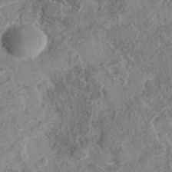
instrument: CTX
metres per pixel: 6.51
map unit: eAb
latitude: 36.5924
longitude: 112.9164
